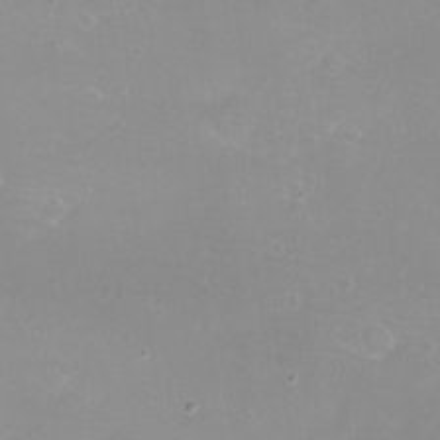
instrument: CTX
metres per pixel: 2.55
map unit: eHh
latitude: -12.3873
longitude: -60.9324
